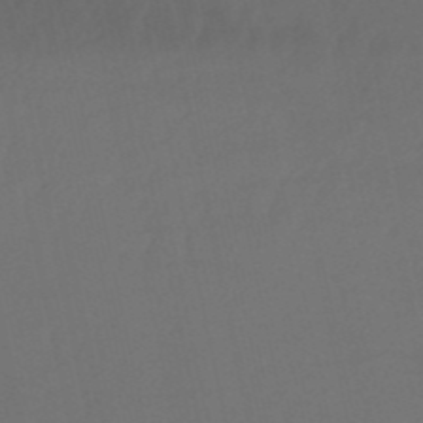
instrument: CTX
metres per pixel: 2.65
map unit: eHb
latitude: -51.3699
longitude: 76.7652
